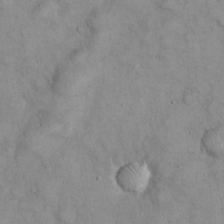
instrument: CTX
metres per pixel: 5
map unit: eHh
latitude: 22.7057
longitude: -58.8569
